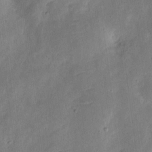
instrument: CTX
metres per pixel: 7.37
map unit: eHh
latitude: 7.4615
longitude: -72.2145
